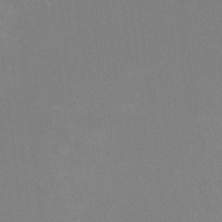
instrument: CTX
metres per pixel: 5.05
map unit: HNhu
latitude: -1.6155
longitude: -5.0458
